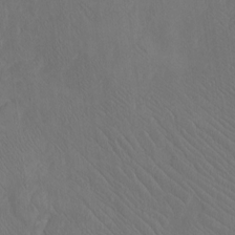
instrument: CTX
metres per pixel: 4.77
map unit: Htu
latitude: -6.9730
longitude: -66.7624
